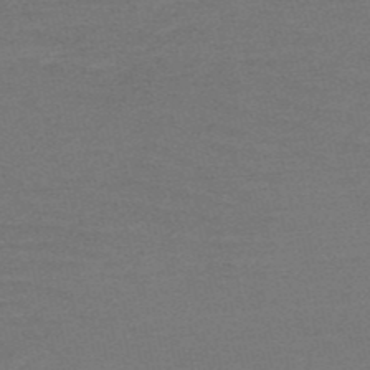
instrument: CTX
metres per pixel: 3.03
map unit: HNb
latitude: -53.0108
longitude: -43.3860
